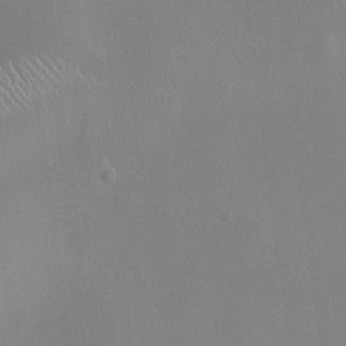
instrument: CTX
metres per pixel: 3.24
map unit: HNhu
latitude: 11.6316
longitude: 11.3888
